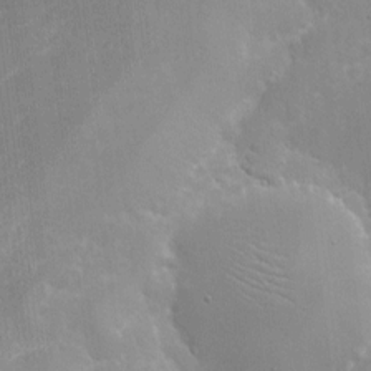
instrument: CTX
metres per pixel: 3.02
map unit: eHh
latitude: 4.3845
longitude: -67.2537
